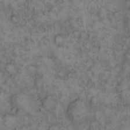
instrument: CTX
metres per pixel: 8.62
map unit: eHh
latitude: 13.8206
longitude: -64.4601
